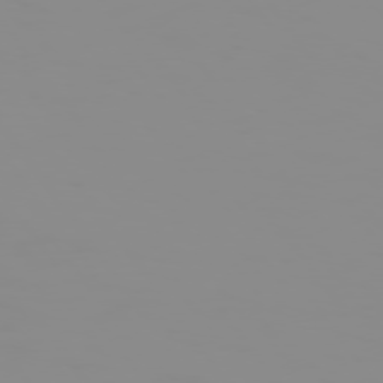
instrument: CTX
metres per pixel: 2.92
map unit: Hpe
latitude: 74.4601
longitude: -128.3656
